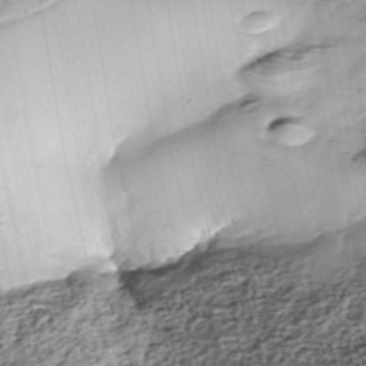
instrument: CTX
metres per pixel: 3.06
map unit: Nhe
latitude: -38.2551
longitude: -148.1389
